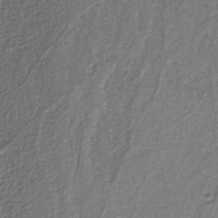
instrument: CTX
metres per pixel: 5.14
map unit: eAb
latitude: -39.1242
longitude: 51.4076
